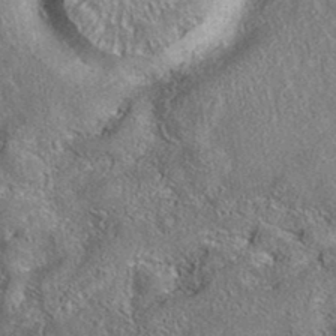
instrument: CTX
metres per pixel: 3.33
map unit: eAb
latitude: 37.0648
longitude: 112.2551
